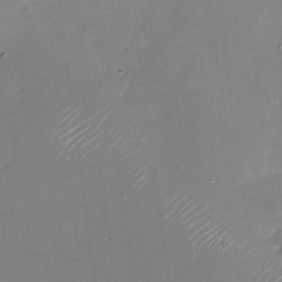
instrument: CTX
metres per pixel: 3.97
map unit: Nhu
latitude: -28.5007
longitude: -68.8380
